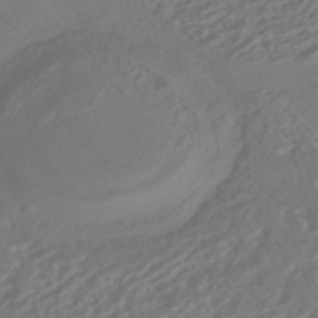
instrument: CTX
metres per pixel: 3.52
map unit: HNhu
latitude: -42.2361
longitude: 106.7086
